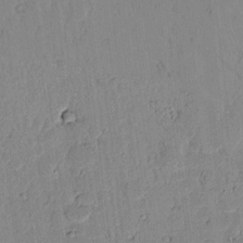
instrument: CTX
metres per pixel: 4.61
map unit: lAvf
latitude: 7.0647
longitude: 168.6518
